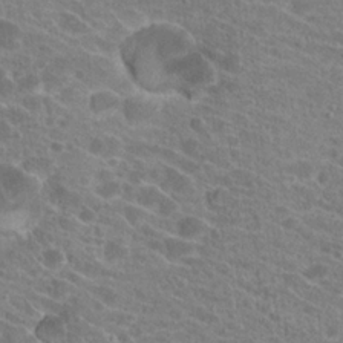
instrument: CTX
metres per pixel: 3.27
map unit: Hto
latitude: 21.6316
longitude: -38.6301
